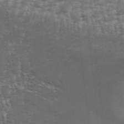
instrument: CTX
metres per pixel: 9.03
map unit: Aa
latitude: 33.9717
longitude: -135.8961
